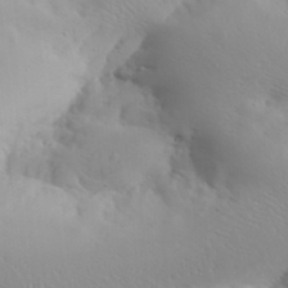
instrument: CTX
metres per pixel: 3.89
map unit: Aa
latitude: 32.6868
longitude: -141.9150
